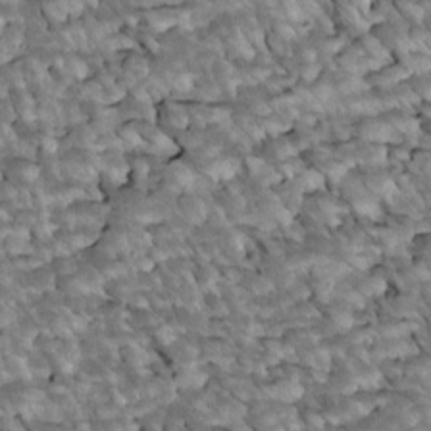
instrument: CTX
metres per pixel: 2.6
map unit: Htu
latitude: 2.1389
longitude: 143.6532
